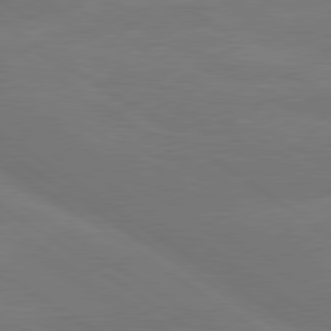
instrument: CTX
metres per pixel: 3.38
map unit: lApd
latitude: 79.8584
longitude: -149.1781
